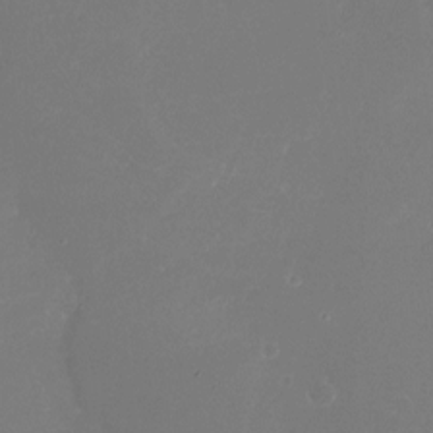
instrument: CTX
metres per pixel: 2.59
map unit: Nhu
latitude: -21.5777
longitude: -58.0633
